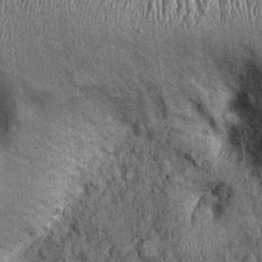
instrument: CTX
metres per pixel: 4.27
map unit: Ht
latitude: -0.2362
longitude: -13.4616
